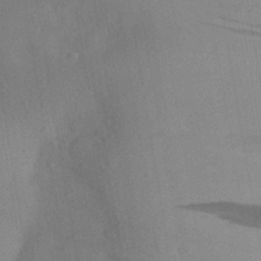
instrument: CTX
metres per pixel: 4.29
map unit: Aa
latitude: 25.9528
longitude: -148.0255
